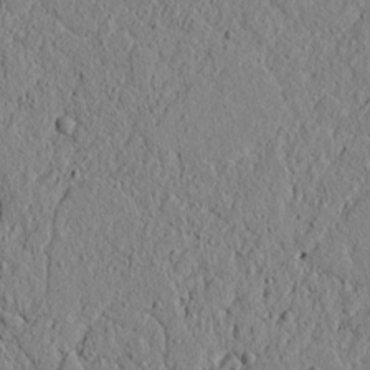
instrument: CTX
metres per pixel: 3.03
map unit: lAvf
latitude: 6.3656
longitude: 165.8989
